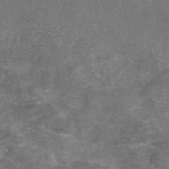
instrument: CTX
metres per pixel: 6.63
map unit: eAb
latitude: 46.6869
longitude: 104.3873
